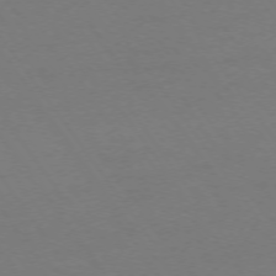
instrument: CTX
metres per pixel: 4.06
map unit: Ap
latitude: -74.6330
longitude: -73.5749
